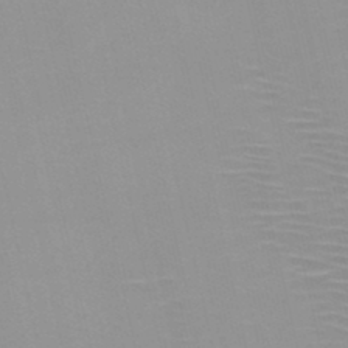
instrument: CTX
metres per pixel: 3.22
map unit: HNb
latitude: -46.2550
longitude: -41.5182
